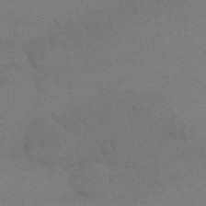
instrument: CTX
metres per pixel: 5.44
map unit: eHh
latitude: 17.5938
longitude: -66.1766
